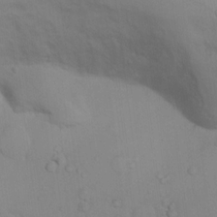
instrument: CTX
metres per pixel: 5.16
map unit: Nhu
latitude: 12.8191
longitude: -27.7639
